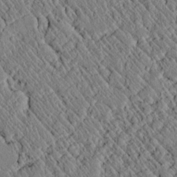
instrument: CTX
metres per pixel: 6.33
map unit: lAvf
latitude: 7.1970
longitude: 159.1431
